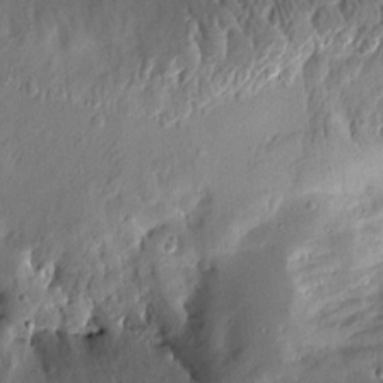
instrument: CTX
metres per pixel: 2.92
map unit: Aa
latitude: 13.2159
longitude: -139.7827
